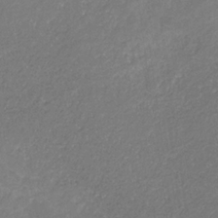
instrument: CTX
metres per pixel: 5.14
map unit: eHb
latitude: -30.7841
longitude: 66.7274
